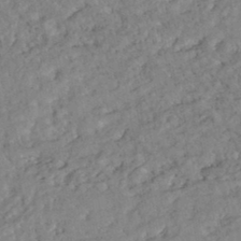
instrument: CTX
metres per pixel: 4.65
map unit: HNhu
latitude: -44.7841
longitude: 100.1794
